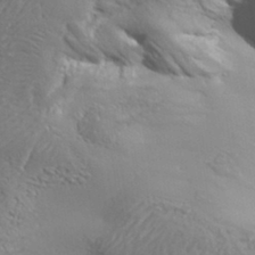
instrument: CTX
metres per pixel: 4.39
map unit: Aa
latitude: 34.0444
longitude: -134.6301
